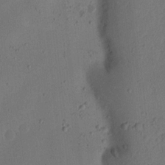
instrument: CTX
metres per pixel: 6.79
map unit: Ht
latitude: 14.5357
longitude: -74.7624
